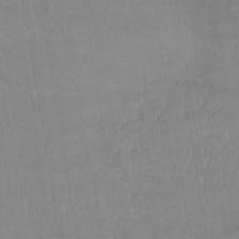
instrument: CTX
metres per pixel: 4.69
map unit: lHb
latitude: -40.1983
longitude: 66.5385
